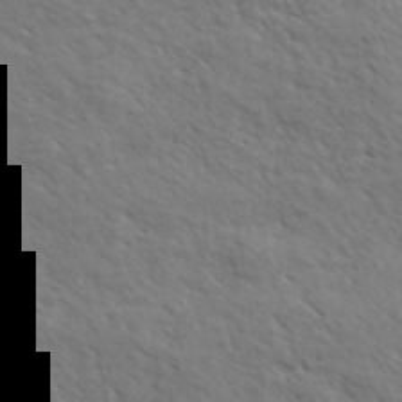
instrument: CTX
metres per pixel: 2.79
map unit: eHh
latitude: 35.8205
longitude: -139.2537
